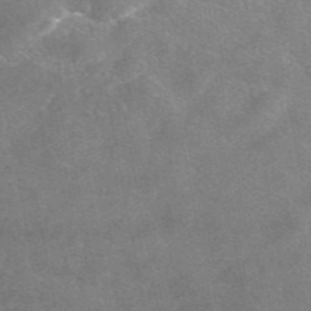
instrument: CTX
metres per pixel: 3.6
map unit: eAb
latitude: 46.0822
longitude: 123.5588
